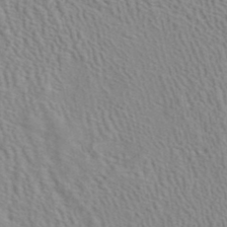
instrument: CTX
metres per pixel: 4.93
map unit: ANa
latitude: 40.6679
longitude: 29.0675
